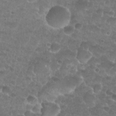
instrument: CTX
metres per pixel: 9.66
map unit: Nhu
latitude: 27.1025
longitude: -52.4412
